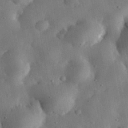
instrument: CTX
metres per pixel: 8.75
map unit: eHh
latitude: 31.9906
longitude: -77.4237
